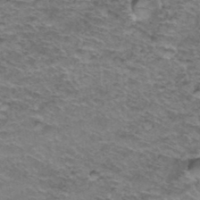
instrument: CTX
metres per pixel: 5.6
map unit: Hto
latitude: 37.8961
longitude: -41.8772
